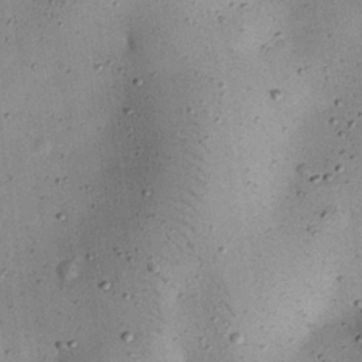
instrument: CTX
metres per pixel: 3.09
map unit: eHh
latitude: 24.7813
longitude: -71.3104
